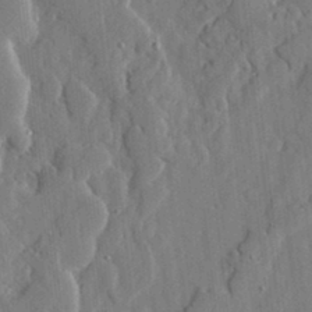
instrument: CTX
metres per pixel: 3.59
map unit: lHvf
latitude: 17.6316
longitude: -113.2159
